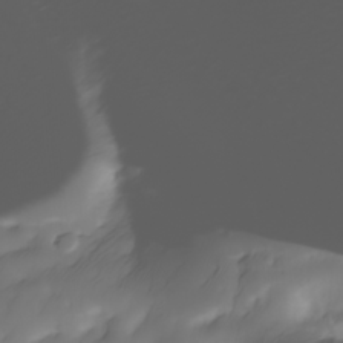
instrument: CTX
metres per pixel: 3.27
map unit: Nhe
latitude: -34.8219
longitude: -144.5357
